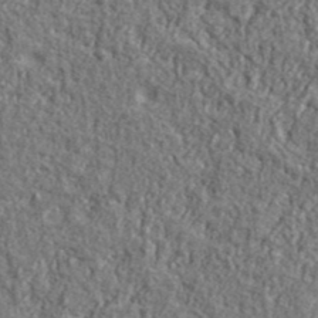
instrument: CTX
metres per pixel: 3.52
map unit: lHvf
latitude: 41.2348
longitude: -90.0822
